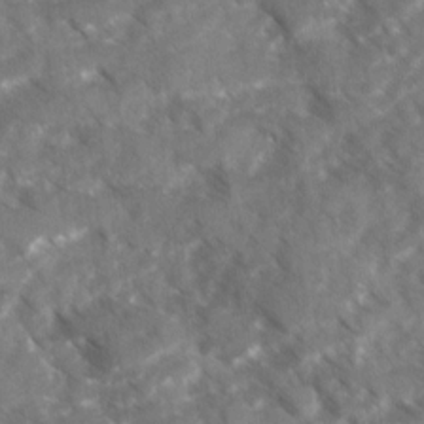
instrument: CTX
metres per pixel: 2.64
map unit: Ave
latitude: 17.5560
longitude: -130.9325
